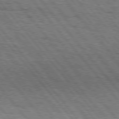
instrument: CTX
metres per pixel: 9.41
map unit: Hpe
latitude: 75.7639
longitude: -153.3860
